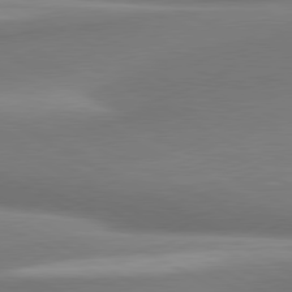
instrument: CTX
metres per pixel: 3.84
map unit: lApd
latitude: 80.2711
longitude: 177.8611
